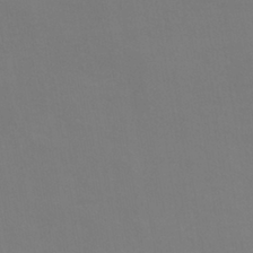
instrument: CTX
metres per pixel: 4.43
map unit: lHb
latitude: -38.5007
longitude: 74.4818
